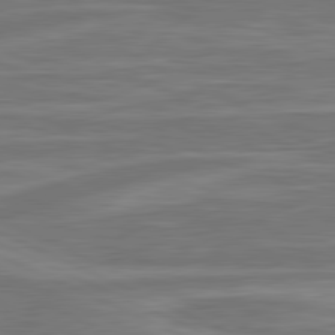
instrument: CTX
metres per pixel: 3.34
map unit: lApd
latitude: 81.2726
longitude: -175.5749
